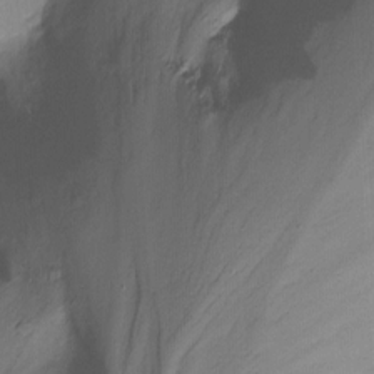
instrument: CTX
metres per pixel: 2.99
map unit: Nhu
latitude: -14.3496
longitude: -52.7624
